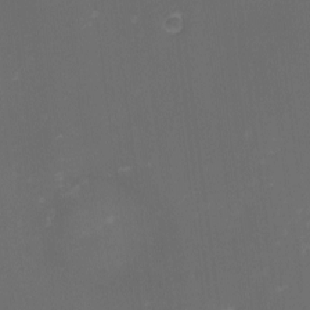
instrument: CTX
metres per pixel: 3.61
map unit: eHh
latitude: -1.3888
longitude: -79.1592
